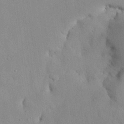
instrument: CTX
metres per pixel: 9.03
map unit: Nhu
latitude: 26.8380
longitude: -72.2901
